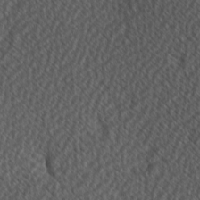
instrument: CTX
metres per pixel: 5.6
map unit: Hve
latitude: 2.2522
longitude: -121.1781
